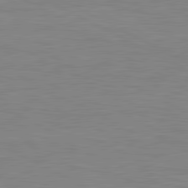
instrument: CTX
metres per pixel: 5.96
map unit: lApd
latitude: 81.0080
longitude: 170.8975
